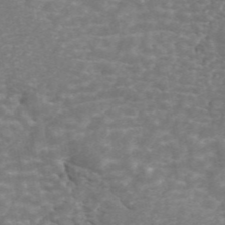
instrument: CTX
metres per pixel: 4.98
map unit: ANa
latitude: 44.7624
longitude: 26.6707
